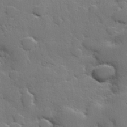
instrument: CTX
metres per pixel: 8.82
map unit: Hve
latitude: 25.4615
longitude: 148.6897
